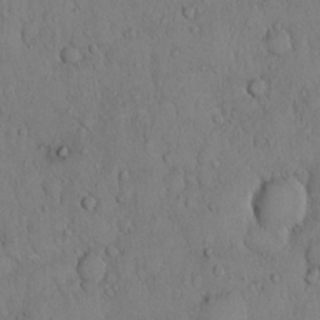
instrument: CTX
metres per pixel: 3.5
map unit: Hto
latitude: 10.4412
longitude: -57.9339
